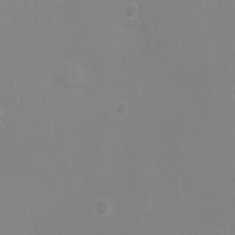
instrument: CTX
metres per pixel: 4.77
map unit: eHh
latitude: -4.2172
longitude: -75.8205
